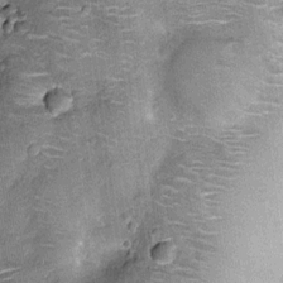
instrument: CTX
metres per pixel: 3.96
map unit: Nhu
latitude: -12.3495
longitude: -21.8016
